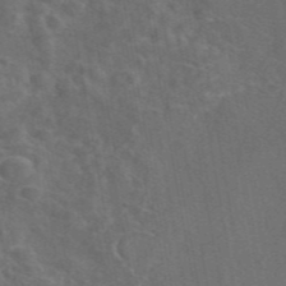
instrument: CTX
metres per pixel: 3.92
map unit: eAb
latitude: 46.5924
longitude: 108.3306
